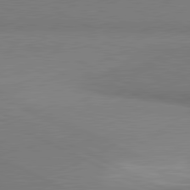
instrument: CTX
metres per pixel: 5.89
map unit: lApd
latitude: 81.3671
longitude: 162.5385
